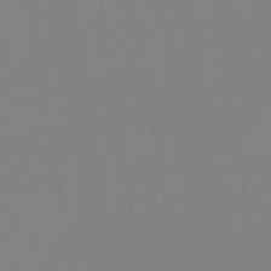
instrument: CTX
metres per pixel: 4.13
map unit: lHb
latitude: -37.2753
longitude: 74.3307
